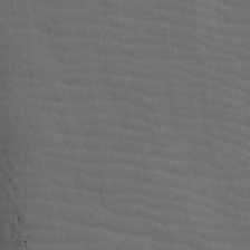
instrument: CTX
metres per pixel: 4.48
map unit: lAa
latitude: -9.5777
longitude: -125.7449
